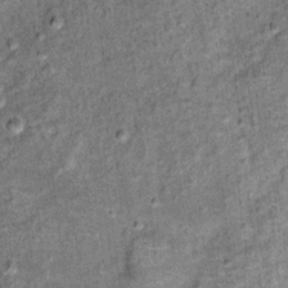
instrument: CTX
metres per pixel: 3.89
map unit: Ht
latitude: 11.5938
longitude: -38.8947
